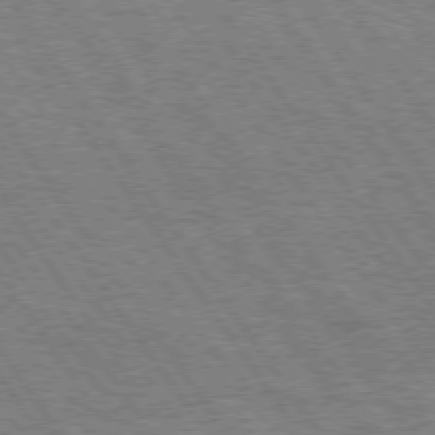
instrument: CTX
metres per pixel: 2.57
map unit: Hpe
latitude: 74.3089
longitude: -151.6694
